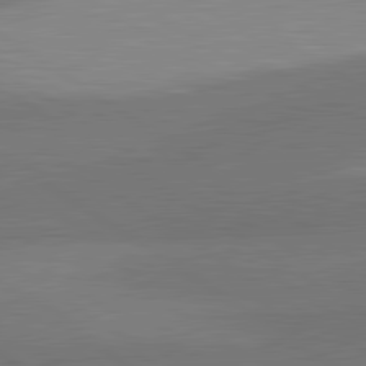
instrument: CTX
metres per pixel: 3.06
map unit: lApd
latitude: 81.0647
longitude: 161.6533
